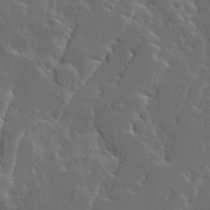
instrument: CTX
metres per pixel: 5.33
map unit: Ave
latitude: 14.6302
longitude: -137.7072
